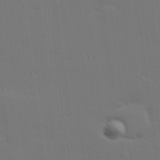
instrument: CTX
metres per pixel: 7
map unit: Hve
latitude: 27.2726
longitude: -91.5938
